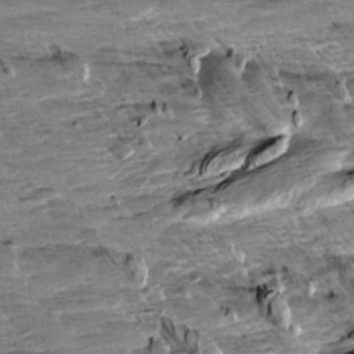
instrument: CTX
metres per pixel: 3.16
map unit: Aa
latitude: 10.1011
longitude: -141.3292
